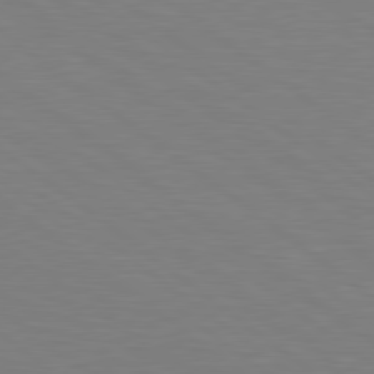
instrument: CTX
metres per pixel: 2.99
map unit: Hpe
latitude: 79.2348
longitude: -148.4979
